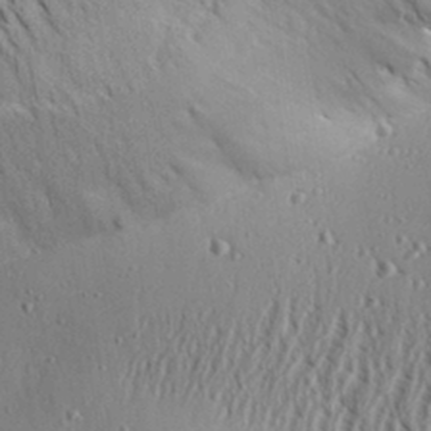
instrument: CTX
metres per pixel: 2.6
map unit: Aa
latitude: 31.1592
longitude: -138.0633
